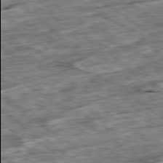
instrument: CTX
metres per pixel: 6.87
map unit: Ap
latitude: -79.7099
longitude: -85.9906
